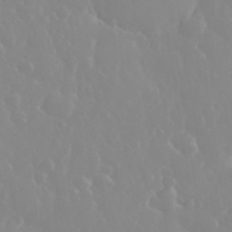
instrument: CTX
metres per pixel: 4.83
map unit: eHh
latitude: 33.3671
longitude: -59.6316
